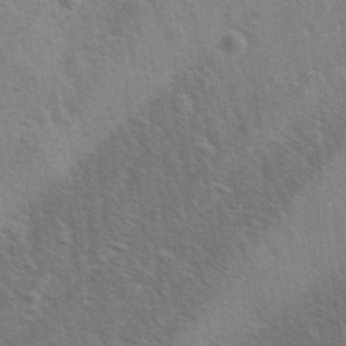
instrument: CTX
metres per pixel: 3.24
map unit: Ave
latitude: 0.0822
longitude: -113.2726
